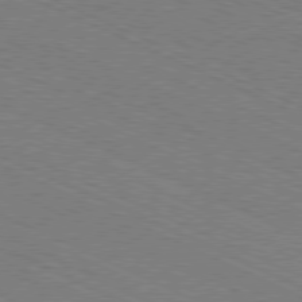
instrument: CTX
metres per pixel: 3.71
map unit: Ap
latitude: -80.8219
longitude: -75.8017
